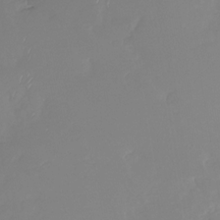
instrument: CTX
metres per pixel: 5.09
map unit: Nhu
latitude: -29.3699
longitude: -63.7450
